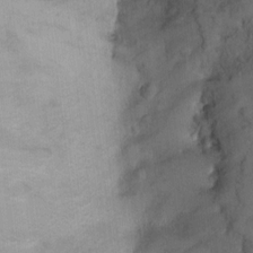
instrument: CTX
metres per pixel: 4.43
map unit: Ht
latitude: 8.7624
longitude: -35.9528
